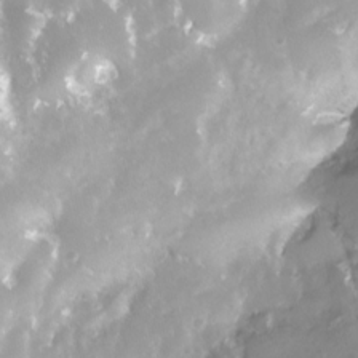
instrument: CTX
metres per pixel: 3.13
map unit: Nhe
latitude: -28.2362
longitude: -109.8394
